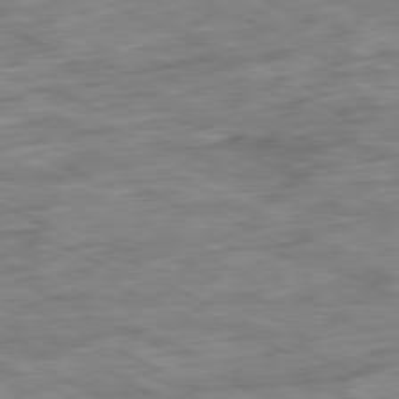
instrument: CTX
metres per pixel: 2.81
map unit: Ap
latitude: -80.9920
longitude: -80.1767
